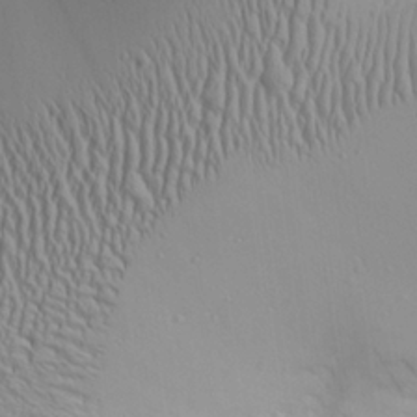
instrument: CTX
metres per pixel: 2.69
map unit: Aa
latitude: 25.0080
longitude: -135.7827
